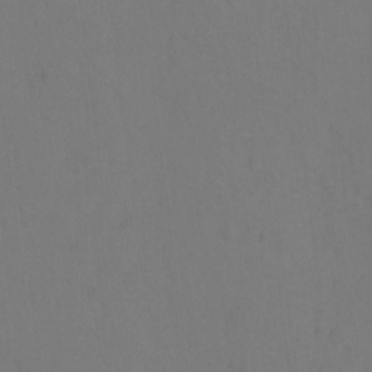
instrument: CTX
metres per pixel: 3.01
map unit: Hto
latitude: -0.2929
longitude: -33.9339
